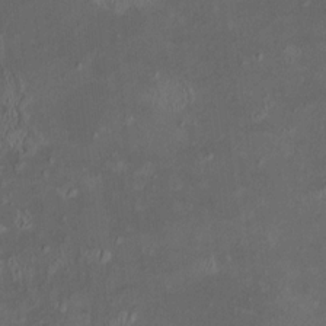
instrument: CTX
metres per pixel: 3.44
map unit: HNhu
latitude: 5.6127
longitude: 13.2565
